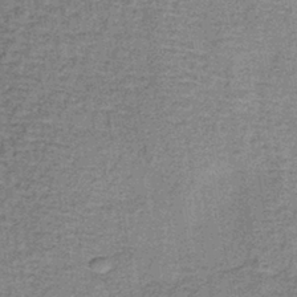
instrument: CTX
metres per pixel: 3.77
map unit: lHb
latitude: -40.3684
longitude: 58.6329
